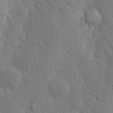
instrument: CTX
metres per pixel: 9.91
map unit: Nhu
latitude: 20.4223
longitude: -74.5735
